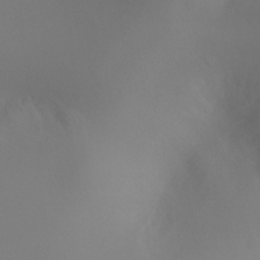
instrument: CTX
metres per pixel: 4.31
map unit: Ht
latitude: -5.2942
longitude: -26.2334
